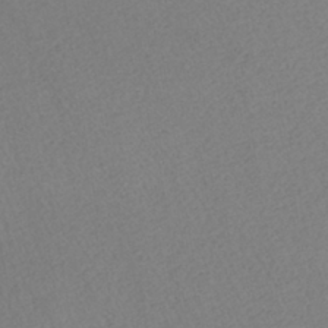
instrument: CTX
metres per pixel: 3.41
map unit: ANa
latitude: -38.7274
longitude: 94.7463
